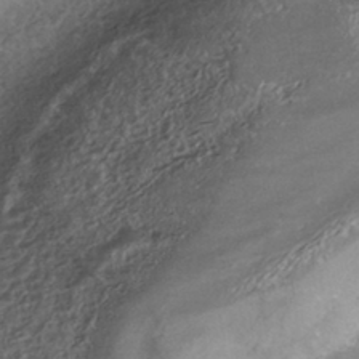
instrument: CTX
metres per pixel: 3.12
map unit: ANa
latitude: -41.1053
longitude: 105.3509
